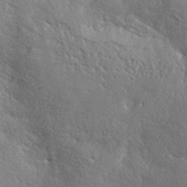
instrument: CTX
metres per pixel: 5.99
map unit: ANa
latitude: 40.8946
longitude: -87.1592
